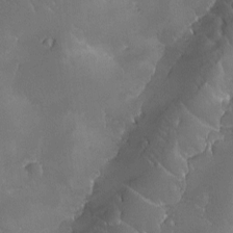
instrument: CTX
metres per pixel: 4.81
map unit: Ave
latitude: -7.6910
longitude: -122.4034
